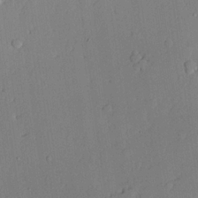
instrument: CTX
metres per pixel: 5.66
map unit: lAvf
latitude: 24.5167
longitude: -111.1970
